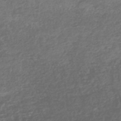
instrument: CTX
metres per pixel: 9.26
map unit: lHb
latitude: -42.4817
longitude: 69.9745
